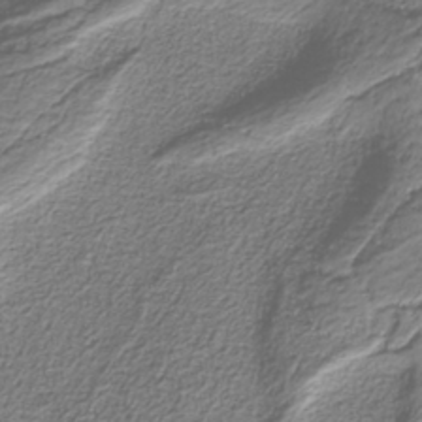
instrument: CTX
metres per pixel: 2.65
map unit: eAb
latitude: -38.1606
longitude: 52.9730
